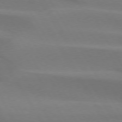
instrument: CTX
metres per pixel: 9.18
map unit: lApd
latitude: 74.5546
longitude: -65.9339
